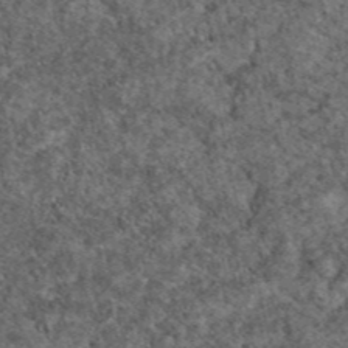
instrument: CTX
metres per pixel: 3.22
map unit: eAb
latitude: 47.3860
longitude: 117.8611
